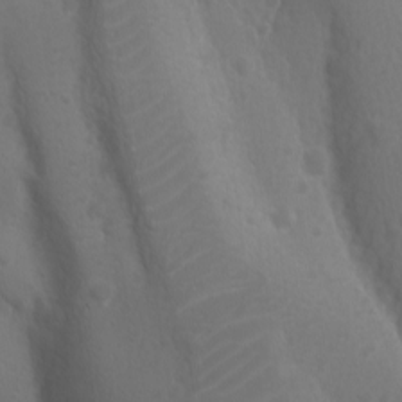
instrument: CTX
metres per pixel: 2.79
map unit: Ave
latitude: -9.5021
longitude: -121.4238
